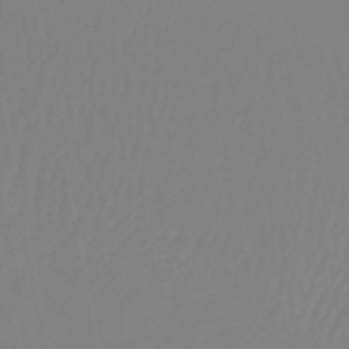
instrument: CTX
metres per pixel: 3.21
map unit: eHb
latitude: -49.6344
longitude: 85.2942
